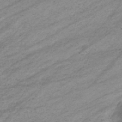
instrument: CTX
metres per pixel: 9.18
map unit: eHb
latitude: -33.7100
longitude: 70.8975
